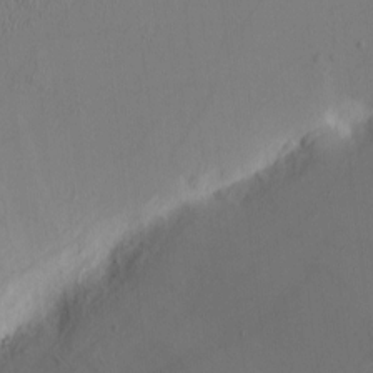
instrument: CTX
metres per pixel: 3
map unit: eHh
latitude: -3.5777
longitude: 16.3118
